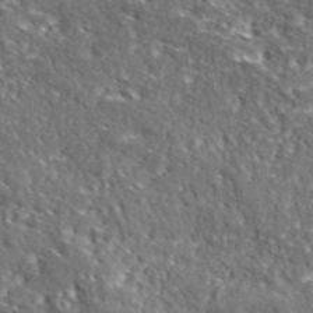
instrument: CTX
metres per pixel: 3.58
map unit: lHvf
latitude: 41.9150
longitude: -88.8569
